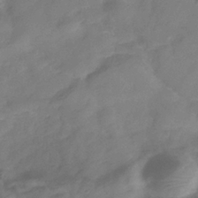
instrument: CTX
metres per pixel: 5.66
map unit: Hve
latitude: -33.4266
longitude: 90.2362
